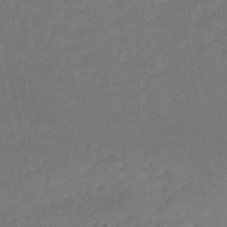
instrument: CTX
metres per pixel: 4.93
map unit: HNb
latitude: -50.0472
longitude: -53.3104
